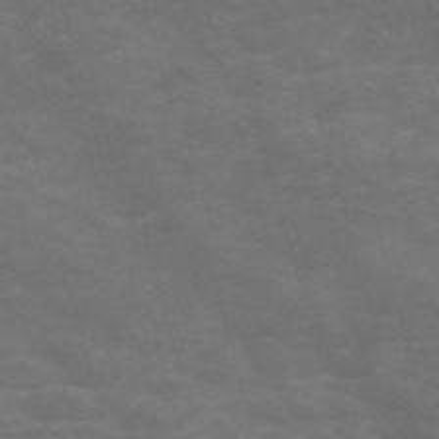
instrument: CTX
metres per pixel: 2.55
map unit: Nve
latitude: -59.3131
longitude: 58.8785
